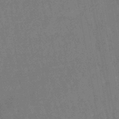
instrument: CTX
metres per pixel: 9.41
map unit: eHb
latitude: -46.2928
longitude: 79.9178
